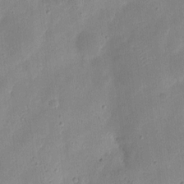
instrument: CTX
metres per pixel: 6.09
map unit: eHh
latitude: 7.4615
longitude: -71.9150
